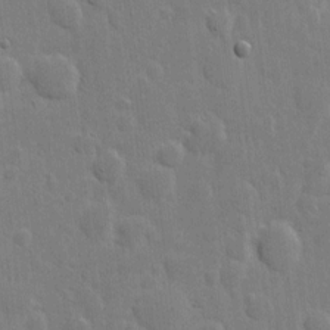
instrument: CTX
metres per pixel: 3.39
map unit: eHh
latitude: 6.2334
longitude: -70.8380
